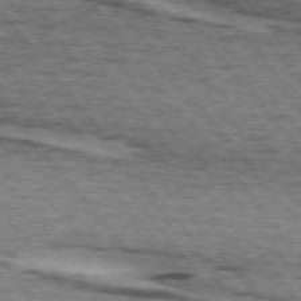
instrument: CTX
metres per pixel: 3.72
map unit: lApd
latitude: 73.9339
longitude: -77.3859
